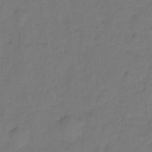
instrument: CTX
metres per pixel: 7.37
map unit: Hto
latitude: -1.8612
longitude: -34.3467
